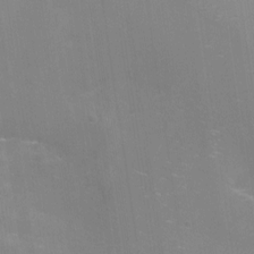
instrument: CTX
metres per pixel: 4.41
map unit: Nhu
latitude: -16.9920
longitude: -50.1955
